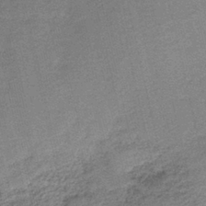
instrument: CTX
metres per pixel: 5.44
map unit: HNb
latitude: -39.8045
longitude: 50.1228
